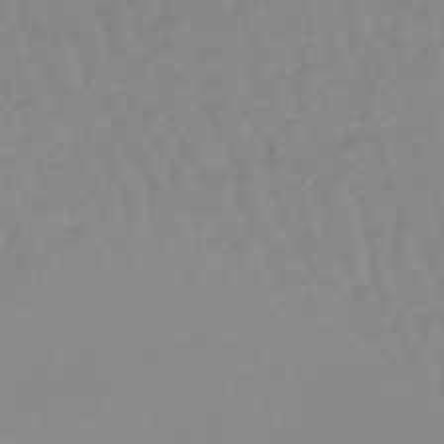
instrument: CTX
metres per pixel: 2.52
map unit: lHb
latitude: -48.5574
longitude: 77.1242
